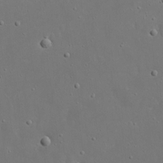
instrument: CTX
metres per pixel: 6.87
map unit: eHh
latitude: 17.9339
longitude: -71.4048
